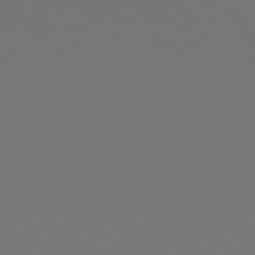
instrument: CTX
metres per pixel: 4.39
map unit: Hpe
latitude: 78.9703
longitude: -139.1214
